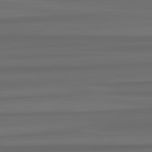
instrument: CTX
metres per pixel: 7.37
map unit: lApd
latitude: 82.7057
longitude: -179.2159
